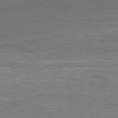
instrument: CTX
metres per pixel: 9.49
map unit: Hpe
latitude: -80.7086
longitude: 19.2754
